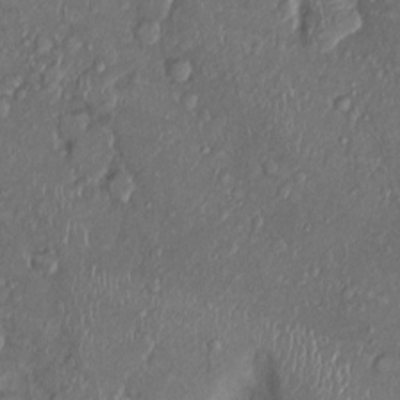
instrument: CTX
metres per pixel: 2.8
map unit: Ht
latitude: -1.5022
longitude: -13.7261
